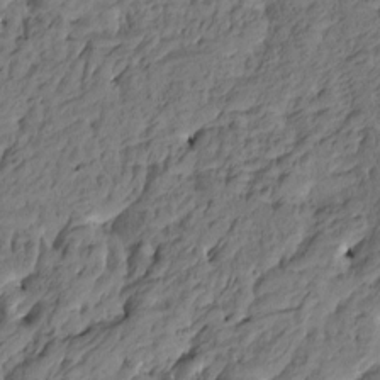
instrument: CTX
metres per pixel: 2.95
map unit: Htu
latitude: -5.5588
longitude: -178.2334
